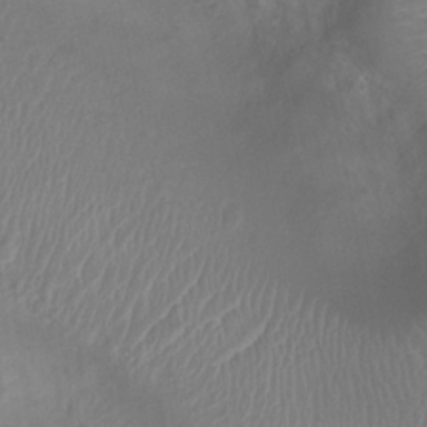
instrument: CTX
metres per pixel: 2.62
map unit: Ht
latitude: -3.9745
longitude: -18.3089
